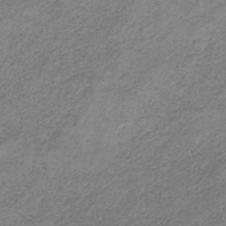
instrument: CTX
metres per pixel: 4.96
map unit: HNb
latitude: -32.6897
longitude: 60.1228
